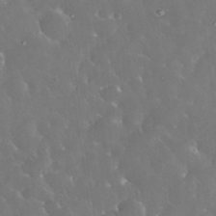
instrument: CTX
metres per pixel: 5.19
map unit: eHh
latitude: 33.5371
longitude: -63.3104
